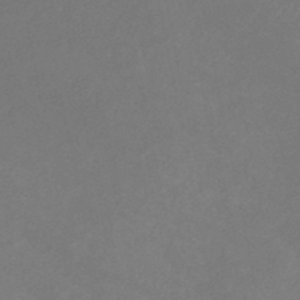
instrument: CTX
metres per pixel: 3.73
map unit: lHb
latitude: -37.9367
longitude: 73.1998
